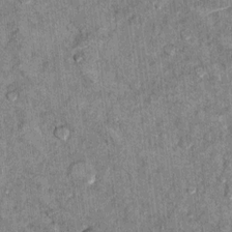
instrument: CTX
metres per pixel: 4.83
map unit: Hto
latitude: 10.3656
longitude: -36.5168
